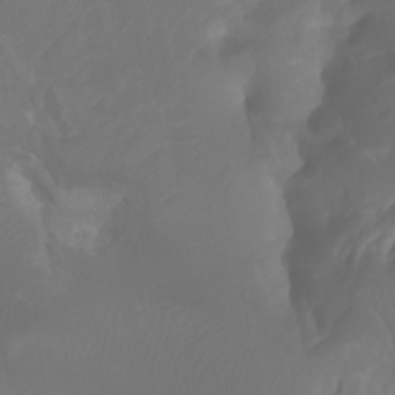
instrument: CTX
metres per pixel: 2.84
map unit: Aa
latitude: -10.8408
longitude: -68.1766
